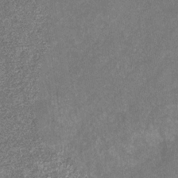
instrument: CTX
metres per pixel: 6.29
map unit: eHb
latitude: -31.5210
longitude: 71.2565
